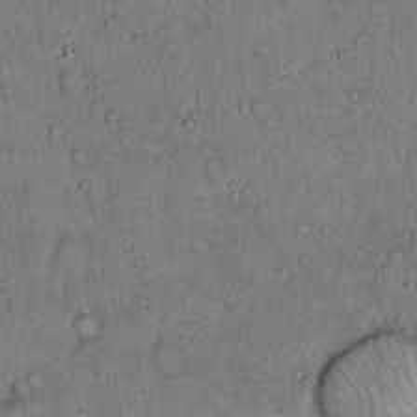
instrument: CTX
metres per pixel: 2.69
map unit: Hto
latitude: 14.3468
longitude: -57.1403
